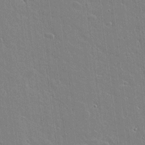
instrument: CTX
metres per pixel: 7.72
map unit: lAvf
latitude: 16.7813
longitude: -127.8772
